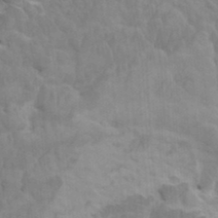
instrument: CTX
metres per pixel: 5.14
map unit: HNhu
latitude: 4.5546
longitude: -2.6868
